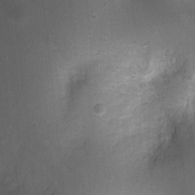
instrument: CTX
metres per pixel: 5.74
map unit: Ht
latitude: -3.2375
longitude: -26.5168
